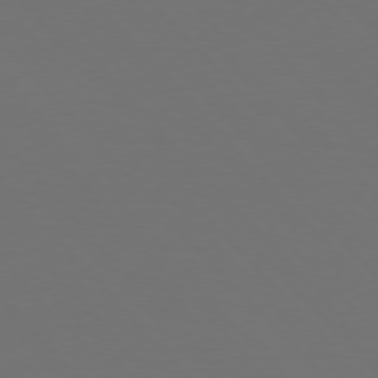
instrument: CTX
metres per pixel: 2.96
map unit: Hpe
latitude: 76.5356
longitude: -169.1592
